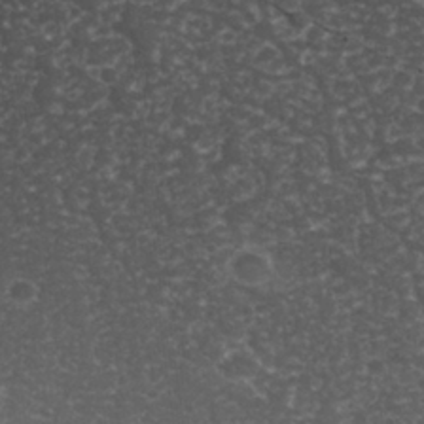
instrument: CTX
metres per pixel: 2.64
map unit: Nhu
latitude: 26.6113
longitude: -65.7072
